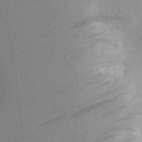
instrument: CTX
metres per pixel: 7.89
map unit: Aa
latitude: 23.4615
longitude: -145.1970
